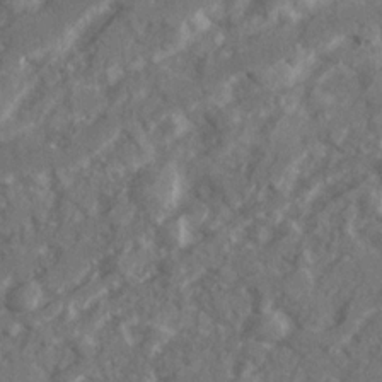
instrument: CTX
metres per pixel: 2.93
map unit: Ave
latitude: 20.1956
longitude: -130.3846
